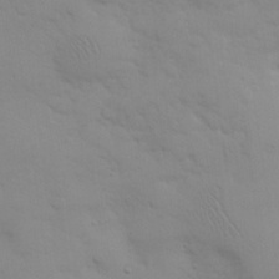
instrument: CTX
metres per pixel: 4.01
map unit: eHh
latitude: 24.3656
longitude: -65.8016
